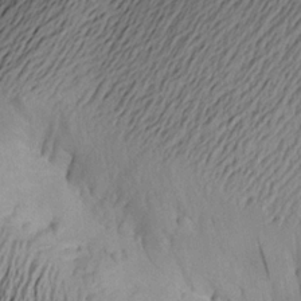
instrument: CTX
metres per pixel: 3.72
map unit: Aa
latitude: 17.3671
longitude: -144.6490
